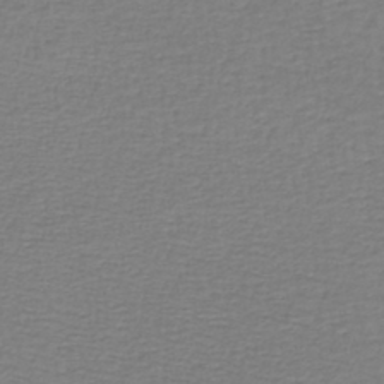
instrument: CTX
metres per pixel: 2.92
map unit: lHb
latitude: -43.9556
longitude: 73.3320
